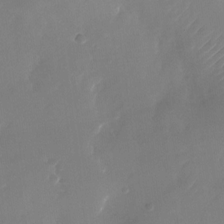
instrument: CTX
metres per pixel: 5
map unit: Nhu
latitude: -26.3873
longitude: -72.8380
